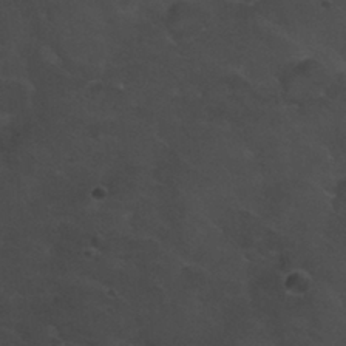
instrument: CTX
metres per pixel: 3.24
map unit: Nhu
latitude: 29.6505
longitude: -50.9513
